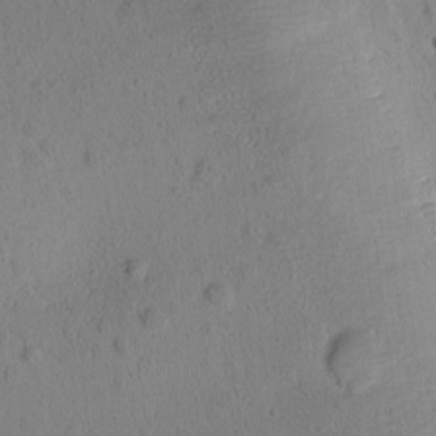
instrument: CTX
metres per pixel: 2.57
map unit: Ave
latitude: -9.7666
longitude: -121.6694
